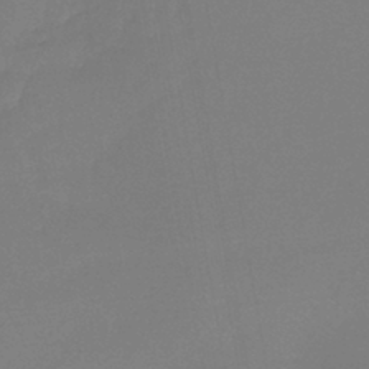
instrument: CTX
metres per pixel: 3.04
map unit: lHb
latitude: -42.7652
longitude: 59.8233
